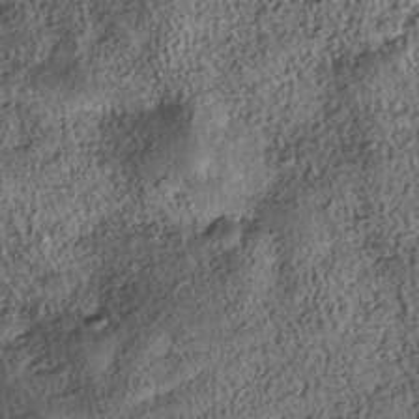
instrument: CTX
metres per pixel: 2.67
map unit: Nhe
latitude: -39.8423
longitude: -117.1970
